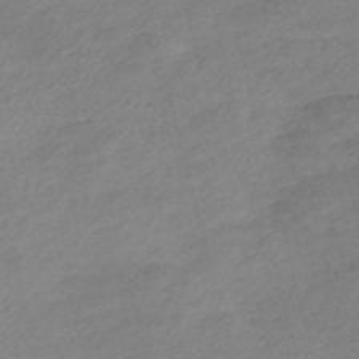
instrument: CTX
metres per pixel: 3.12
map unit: Nve
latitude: -57.8233
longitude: 53.9178
